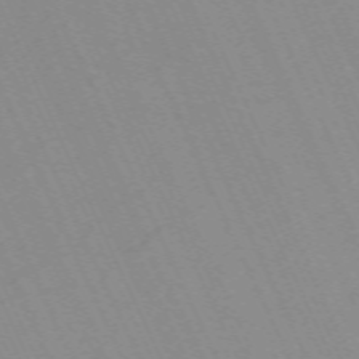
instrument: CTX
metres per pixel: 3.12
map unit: Nhu
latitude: -67.6911
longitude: 39.5210
